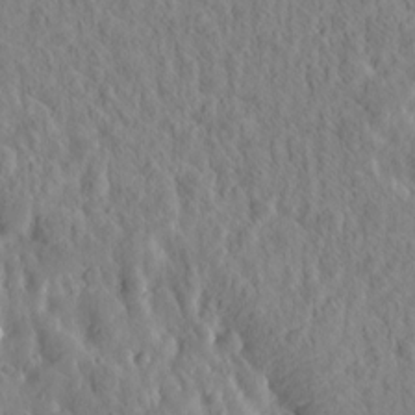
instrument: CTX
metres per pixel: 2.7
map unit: Htu
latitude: -4.8030
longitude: 173.3887
